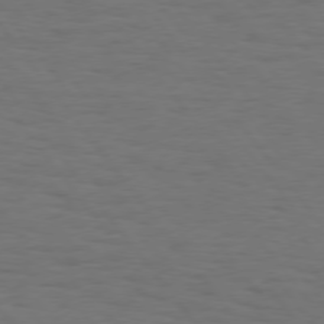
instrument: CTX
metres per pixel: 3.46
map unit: Hpe
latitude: 75.3104
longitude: -131.0459
